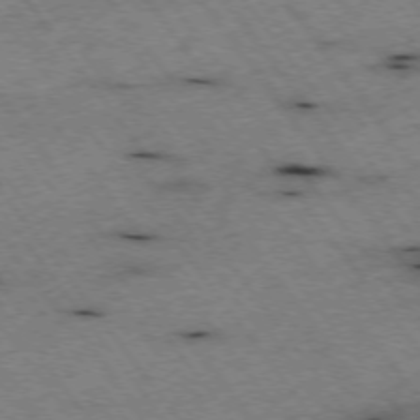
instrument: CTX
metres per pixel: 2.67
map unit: Hpe
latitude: -75.2187
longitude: -17.8205
